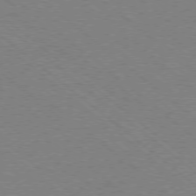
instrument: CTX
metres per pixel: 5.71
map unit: Ap
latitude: -78.2172
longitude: -83.6693
